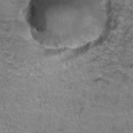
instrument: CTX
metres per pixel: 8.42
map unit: Hto
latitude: 36.6113
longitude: -46.7813
